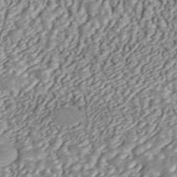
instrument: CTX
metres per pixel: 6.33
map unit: ANa
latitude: 45.4616
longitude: 37.1242
